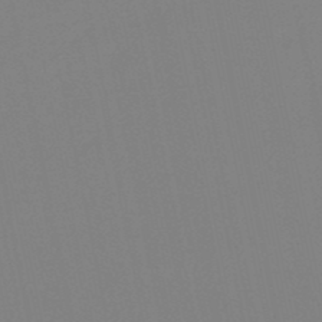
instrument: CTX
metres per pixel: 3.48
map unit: lHb
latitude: -49.6911
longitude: 80.9542
